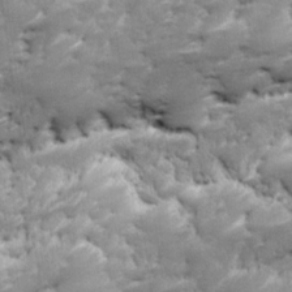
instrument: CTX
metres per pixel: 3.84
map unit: Ave
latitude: 16.7435
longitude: -135.7827
